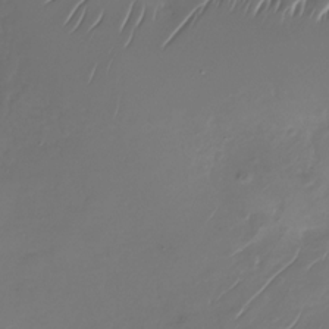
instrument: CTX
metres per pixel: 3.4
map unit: Nhu
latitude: -28.0094
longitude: -67.6127
